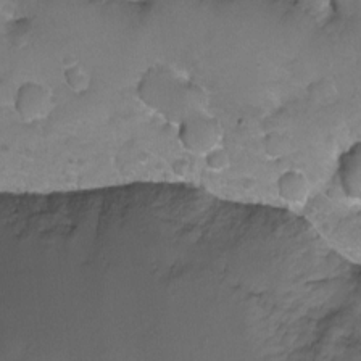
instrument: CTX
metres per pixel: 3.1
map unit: Nhu
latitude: -7.5966
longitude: -40.5923
